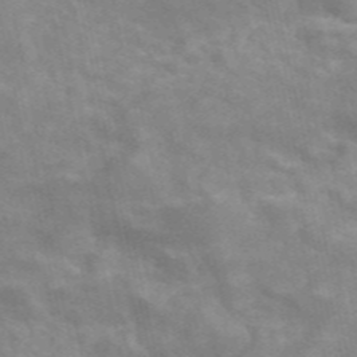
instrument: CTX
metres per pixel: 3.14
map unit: ANa
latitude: 46.0633
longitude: 25.5966
